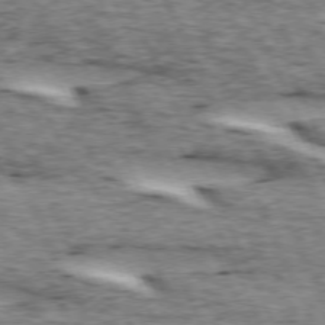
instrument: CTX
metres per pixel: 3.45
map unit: lApd
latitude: 73.0081
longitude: -54.3845
